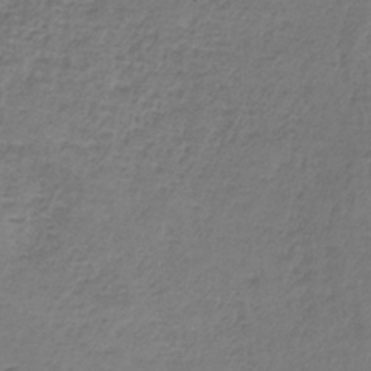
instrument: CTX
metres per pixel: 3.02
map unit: HNb
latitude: -34.4062
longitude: 56.2172
